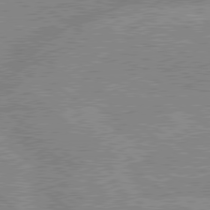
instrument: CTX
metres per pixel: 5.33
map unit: lApd
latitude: 79.3104
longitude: -156.2522
